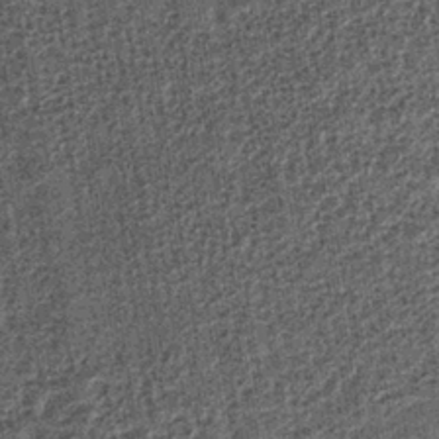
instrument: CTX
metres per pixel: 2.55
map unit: lHb
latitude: -37.9556
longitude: 64.2173
